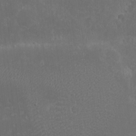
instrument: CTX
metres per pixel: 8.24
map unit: eHh
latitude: 2.6112
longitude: -78.6113
